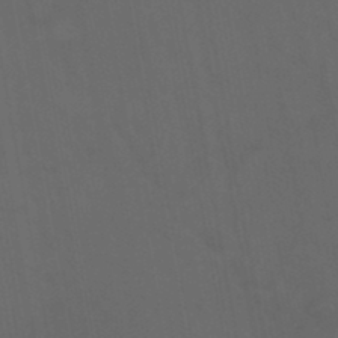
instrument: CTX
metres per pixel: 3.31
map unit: HNhu
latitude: -46.2361
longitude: 93.2754
